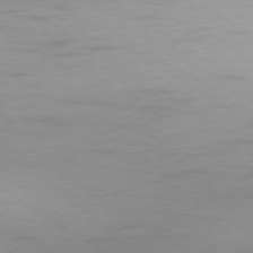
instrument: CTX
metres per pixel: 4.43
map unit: Ap
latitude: -79.3320
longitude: -63.6694
